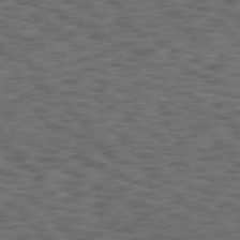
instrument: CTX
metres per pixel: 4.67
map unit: Hpe
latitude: 75.4615
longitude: -134.9891
